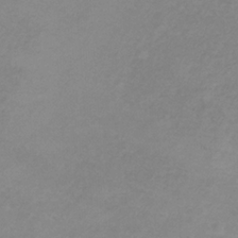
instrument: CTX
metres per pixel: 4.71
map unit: HNb
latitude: -32.4062
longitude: 60.7463
